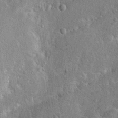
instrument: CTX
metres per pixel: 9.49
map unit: Hto
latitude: 11.6316
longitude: -36.2144
